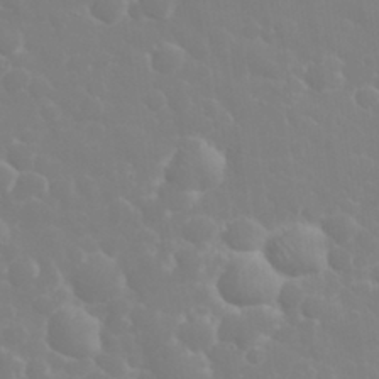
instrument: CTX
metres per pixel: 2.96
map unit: eHh
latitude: 32.5735
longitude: -60.5357
